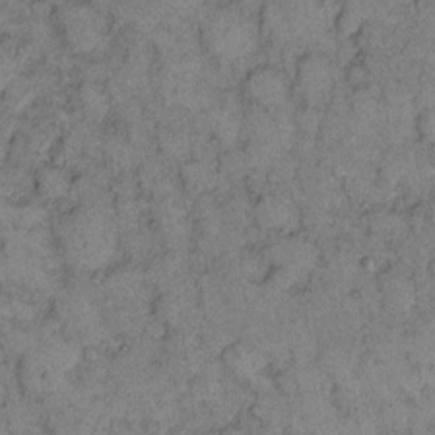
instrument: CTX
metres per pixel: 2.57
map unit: eHh
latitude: 11.8395
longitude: -62.9136
